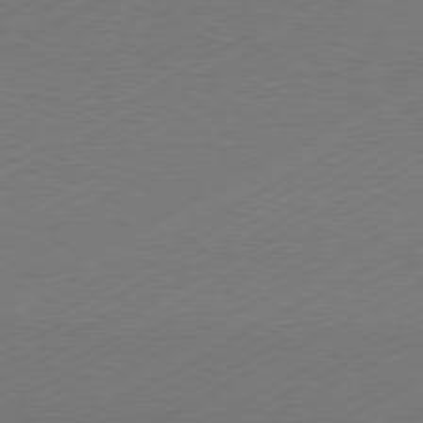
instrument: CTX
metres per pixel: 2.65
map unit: Hpe
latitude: -81.2565
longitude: 14.1417
